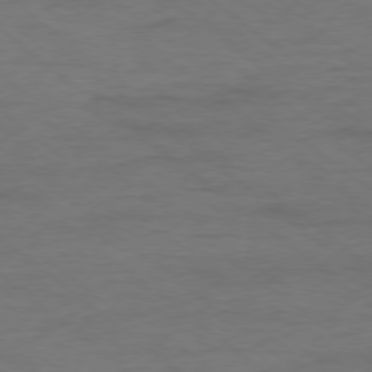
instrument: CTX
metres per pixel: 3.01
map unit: Ap
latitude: -78.5195
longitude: -92.7057
